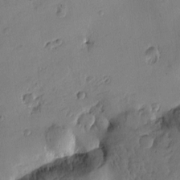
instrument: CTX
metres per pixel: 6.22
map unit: Htu
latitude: -3.5399
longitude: -176.5734
